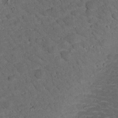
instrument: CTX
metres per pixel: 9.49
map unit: lHvf
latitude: 13.7450
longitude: 178.5762
